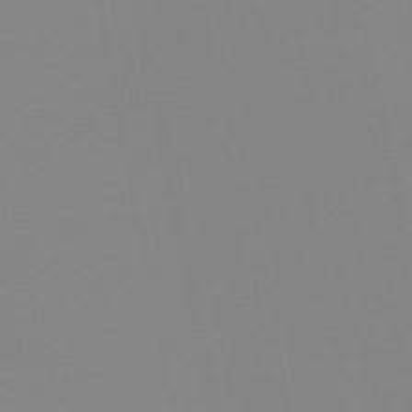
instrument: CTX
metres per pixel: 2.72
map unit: eHb
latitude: -49.1242
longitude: 84.7463
